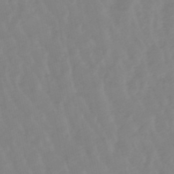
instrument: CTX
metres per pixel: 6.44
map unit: lHb
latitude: -48.6330
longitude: 78.6707
